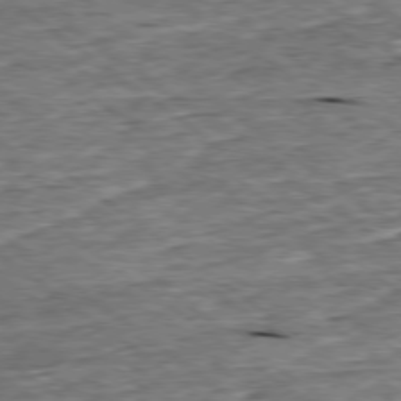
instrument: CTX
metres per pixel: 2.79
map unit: Ap
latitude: -78.9730
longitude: -86.0255
